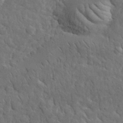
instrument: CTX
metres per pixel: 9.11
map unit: lHvf
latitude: 35.0269
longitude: -86.7813
